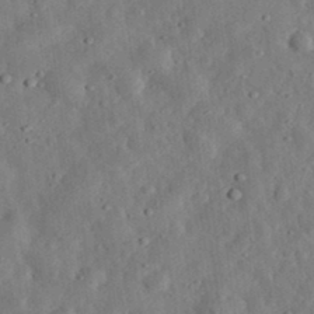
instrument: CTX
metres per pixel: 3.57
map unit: eHh
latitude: 33.1403
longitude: -75.6883
